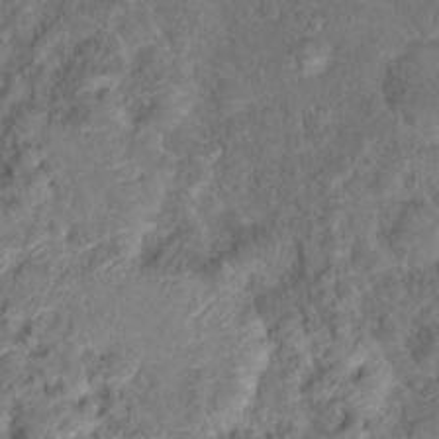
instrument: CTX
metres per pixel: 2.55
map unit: Hto
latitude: 17.3860
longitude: -37.7261
